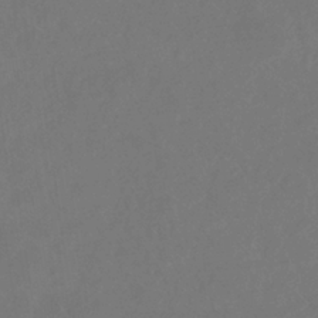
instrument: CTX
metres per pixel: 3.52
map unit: eHb
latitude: -35.7855
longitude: 78.6707
